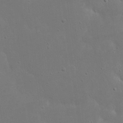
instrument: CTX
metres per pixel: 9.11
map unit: eHh
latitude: 17.8772
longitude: -71.5749
